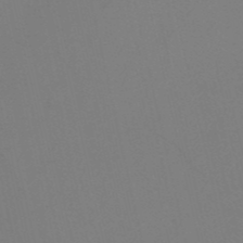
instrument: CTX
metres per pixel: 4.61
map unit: HNb
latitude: -51.1998
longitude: -46.4601
